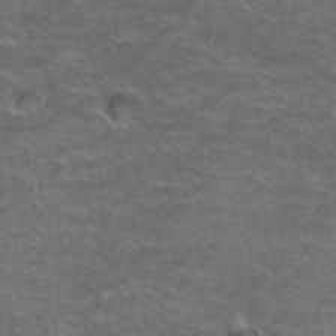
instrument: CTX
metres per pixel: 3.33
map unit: Hto
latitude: 38.4790
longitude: -42.5546
